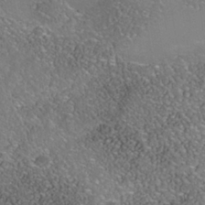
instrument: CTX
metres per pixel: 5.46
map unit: Nhe
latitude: -39.8989
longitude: -117.5560
